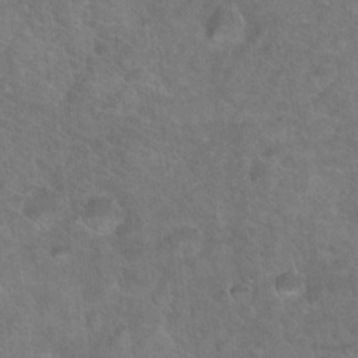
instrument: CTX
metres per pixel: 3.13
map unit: Hto
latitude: 19.0080
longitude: -43.5371
